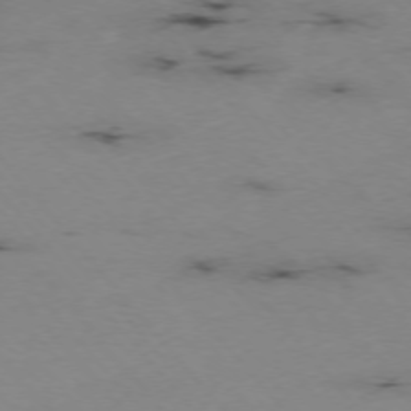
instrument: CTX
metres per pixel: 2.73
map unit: Hpe
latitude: -75.8423
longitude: -22.5735
